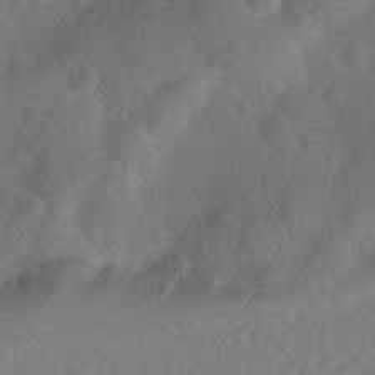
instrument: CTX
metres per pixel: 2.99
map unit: Nhu
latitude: 25.8583
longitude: -57.5749
